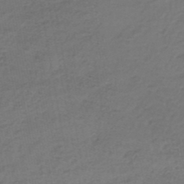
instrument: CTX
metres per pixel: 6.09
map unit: lHb
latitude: -35.5777
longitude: 61.1620
